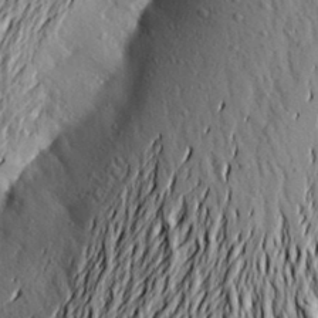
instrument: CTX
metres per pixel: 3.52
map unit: Aa
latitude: 20.8947
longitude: -150.0255
